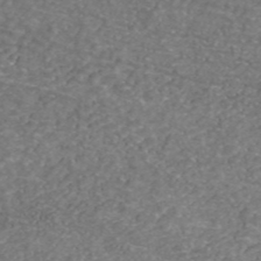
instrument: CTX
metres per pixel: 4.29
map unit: ANa
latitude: 43.2348
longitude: 25.5399
